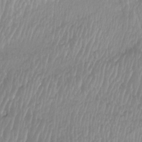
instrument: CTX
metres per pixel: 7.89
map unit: Htu
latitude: -8.7274
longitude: -74.5357
